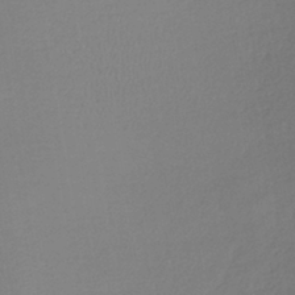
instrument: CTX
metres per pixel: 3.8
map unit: lHb
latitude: -36.6140
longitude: 69.0675
